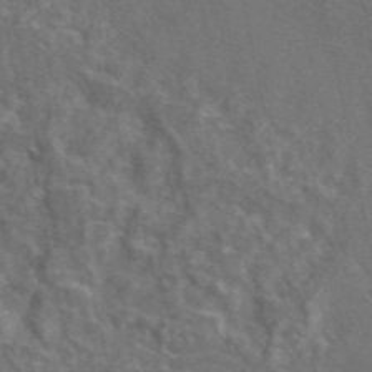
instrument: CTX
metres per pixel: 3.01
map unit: eAb
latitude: 46.5357
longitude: 111.5966
